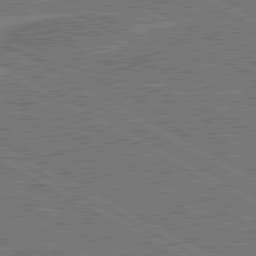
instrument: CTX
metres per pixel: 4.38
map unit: lApd
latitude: 80.6868
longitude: 118.8219
